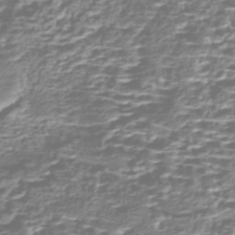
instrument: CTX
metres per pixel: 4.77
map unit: Nhe
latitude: -47.0297
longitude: -171.6127
